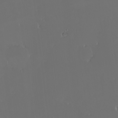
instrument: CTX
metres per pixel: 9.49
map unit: eHh
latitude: -2.4440
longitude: 20.0661
